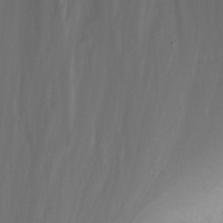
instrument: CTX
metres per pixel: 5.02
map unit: Nhu
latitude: -0.5952
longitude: -78.3845
